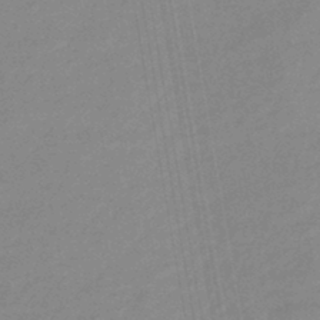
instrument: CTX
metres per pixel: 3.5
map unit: eHb
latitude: -45.3132
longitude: 89.3509
